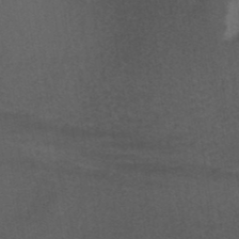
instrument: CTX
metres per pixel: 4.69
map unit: ANa
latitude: 39.7450
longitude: 29.2754
